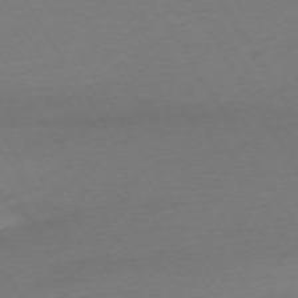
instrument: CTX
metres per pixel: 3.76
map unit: Ap
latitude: -74.5007
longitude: -68.4034
